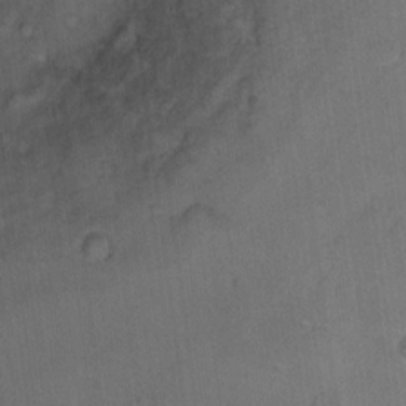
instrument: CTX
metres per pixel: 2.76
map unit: Ht
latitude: 8.5546
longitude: -35.9528
